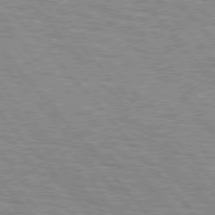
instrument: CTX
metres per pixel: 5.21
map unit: lApd
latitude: 76.2333
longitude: -76.6679
